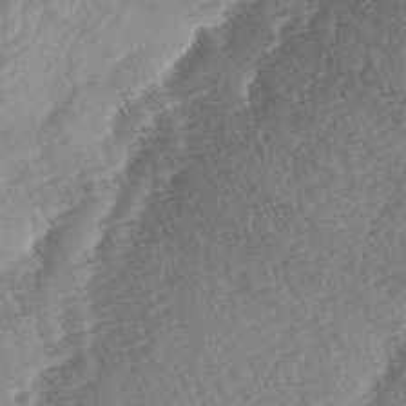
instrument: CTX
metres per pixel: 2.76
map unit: lAa
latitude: -4.0850
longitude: -130.2712
